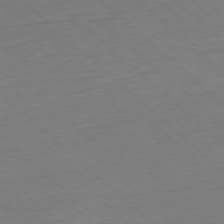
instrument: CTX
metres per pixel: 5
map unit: Hpe
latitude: -77.9556
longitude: 13.9178
